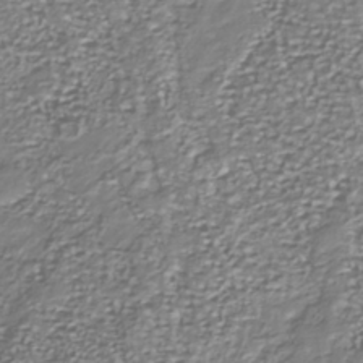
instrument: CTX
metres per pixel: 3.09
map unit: Nhu
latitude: -39.3321
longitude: -81.6505
